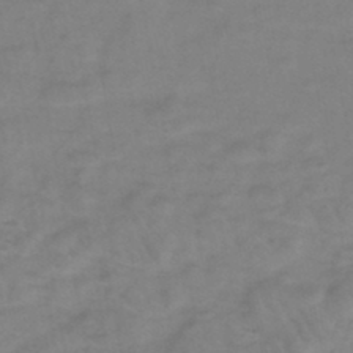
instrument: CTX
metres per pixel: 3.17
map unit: eHh
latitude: -46.1605
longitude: -29.7260
